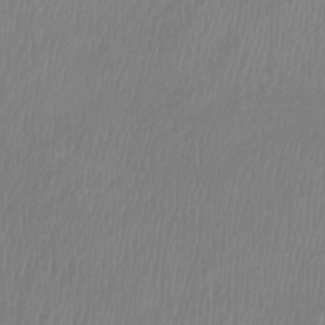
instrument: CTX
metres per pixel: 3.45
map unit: Htu
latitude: -8.8219
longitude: -74.5924
